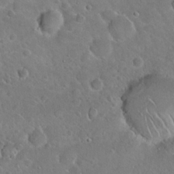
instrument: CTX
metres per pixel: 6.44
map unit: Hto
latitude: 19.2915
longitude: -49.6883
